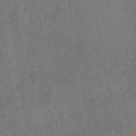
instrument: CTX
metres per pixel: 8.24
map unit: eHb
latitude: -35.1053
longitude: 80.9542
